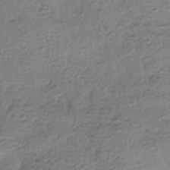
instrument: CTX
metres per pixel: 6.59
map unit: HNhu
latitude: -41.5210
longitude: 99.7100
